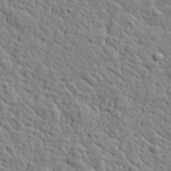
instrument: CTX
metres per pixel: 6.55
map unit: lHvf
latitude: 35.4993
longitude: -85.8772
